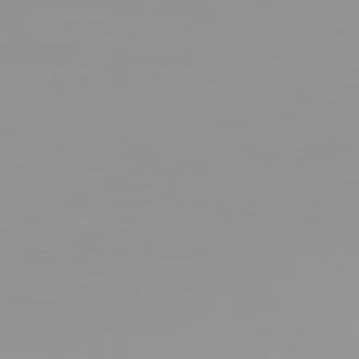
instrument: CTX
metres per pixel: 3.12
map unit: Hpe
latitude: 77.8961
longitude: -142.4790
